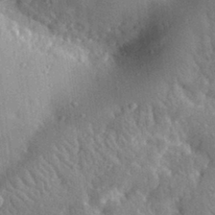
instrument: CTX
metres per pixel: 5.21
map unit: lHvf
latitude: 32.6302
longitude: -86.2333
